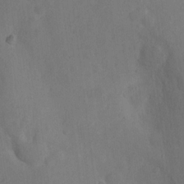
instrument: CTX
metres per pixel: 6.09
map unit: Nhu
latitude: 10.5357
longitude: -27.4804
